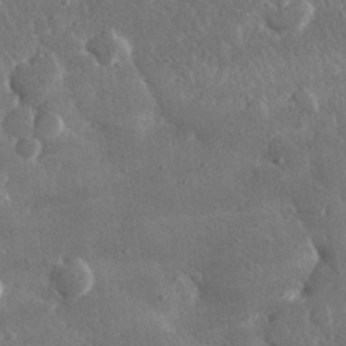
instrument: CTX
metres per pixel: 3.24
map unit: lHvf
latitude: 31.5183
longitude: -88.8569
